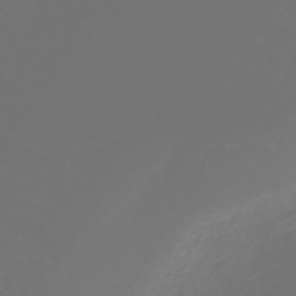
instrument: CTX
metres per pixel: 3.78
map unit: Nhe
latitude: -47.1431
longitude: -171.3293
